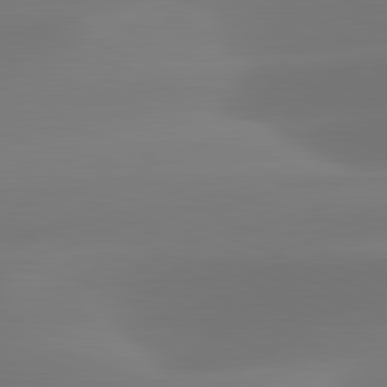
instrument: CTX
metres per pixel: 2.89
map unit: lApd
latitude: 81.7261
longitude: -162.0822
